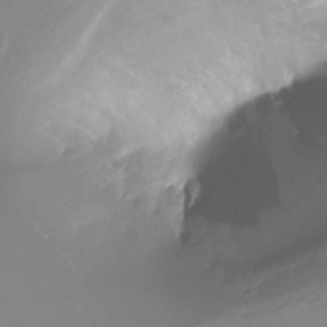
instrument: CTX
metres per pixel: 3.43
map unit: Ht
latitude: -10.2362
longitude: -40.1766
